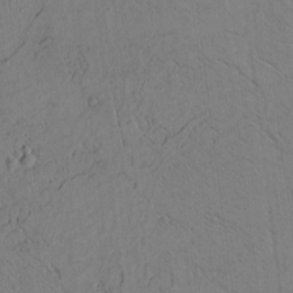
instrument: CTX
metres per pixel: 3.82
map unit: Htu
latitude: -3.5210
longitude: 170.2173
